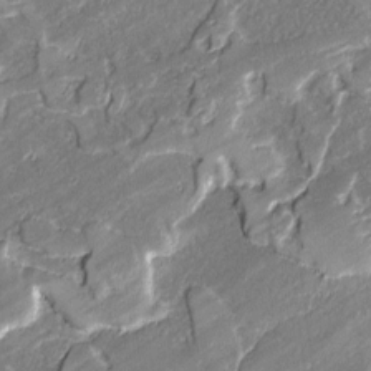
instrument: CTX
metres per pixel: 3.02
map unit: lAvf
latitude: -1.1998
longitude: -108.6112
